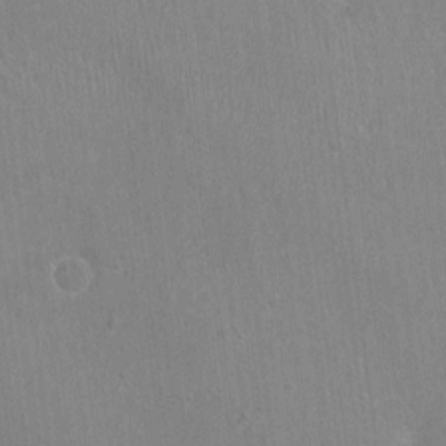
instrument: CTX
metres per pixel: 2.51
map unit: Ht
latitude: -1.4644
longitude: -17.1781
